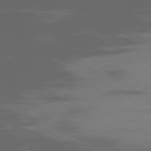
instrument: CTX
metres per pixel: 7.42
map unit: Ap
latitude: -76.3495
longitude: -75.8772
